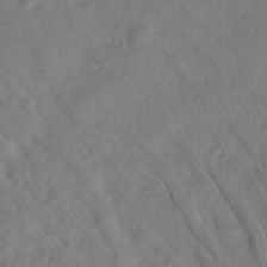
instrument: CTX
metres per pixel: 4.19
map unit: ANa
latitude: -39.2376
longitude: 96.8975
